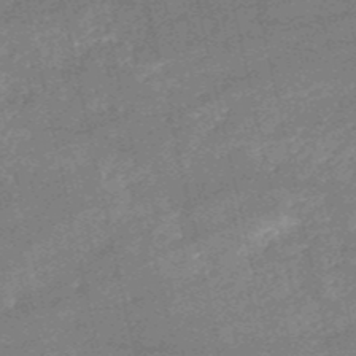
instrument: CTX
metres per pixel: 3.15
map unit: HNb
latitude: -52.7463
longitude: -40.6112
